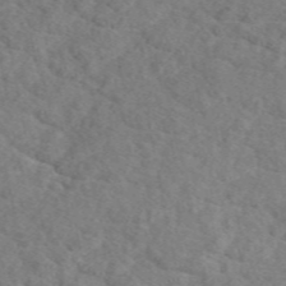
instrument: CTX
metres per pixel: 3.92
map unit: eAb
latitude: 49.0081
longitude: 107.7478
